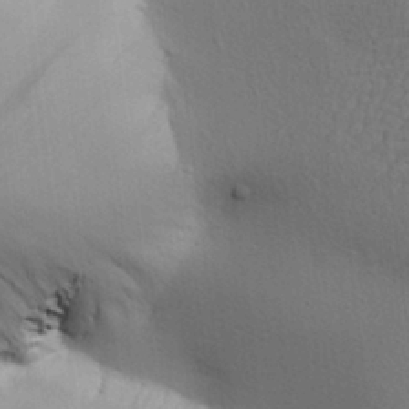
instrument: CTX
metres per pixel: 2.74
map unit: Aa
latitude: 26.5735
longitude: -143.3293
